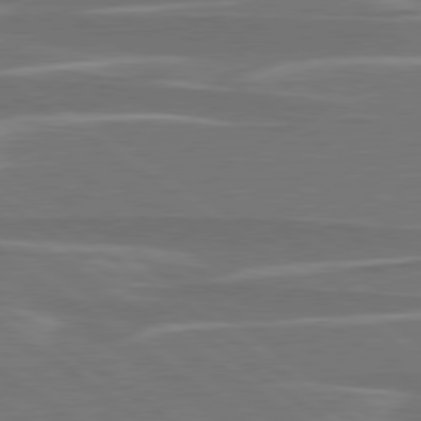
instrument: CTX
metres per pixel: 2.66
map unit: lApd
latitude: 79.0081
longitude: -95.0081
